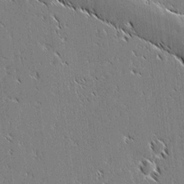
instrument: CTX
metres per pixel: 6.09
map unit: lAvf
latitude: 2.9136
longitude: -106.8380
